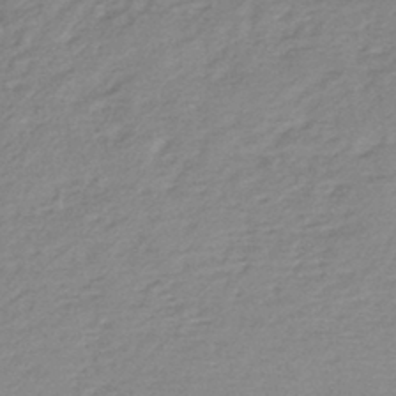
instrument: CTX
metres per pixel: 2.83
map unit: lHb
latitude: -41.0108
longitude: 72.8030
